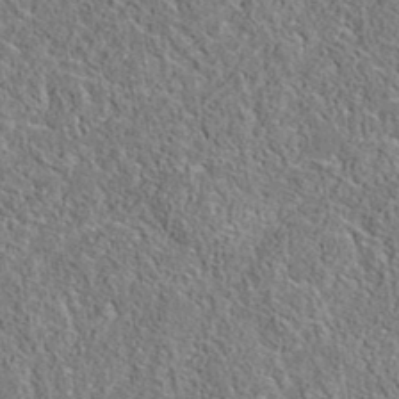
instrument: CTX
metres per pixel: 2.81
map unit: eAb
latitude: 35.8583
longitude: 112.2929
